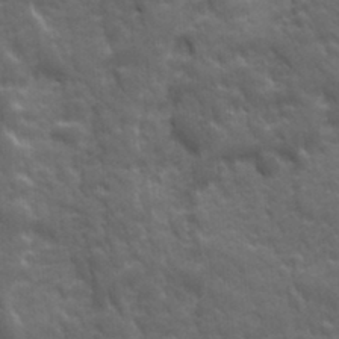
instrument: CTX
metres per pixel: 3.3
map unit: Ave
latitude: 19.1403
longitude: -133.3293
